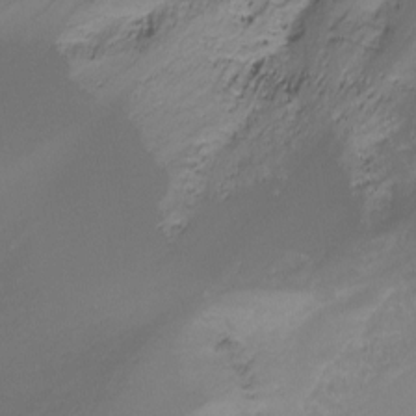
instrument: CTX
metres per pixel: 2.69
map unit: Nhu
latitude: -14.8219
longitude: -54.5546
